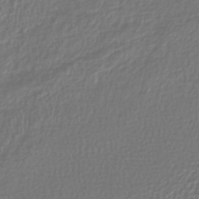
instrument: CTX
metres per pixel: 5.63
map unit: lHb
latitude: -42.3306
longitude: 69.3509
